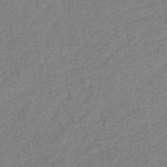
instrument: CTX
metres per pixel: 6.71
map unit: lHb
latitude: -36.8219
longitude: 71.0109
